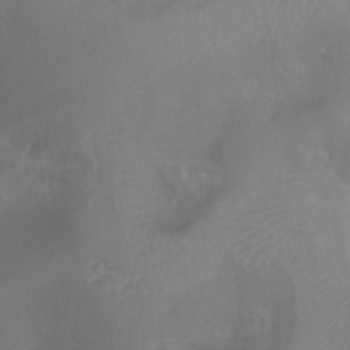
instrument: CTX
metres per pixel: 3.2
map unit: Ht
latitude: 2.6679
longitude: -22.4034
